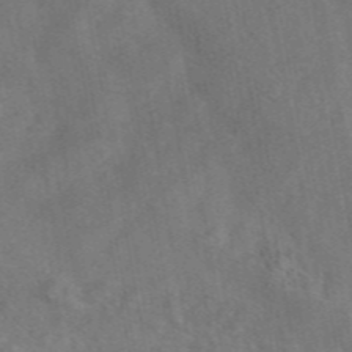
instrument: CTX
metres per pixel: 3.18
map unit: eAb
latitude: 46.8191
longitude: 127.8233
